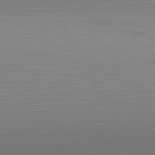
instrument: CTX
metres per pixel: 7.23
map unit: Hpe
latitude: -82.3306
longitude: 7.0864
